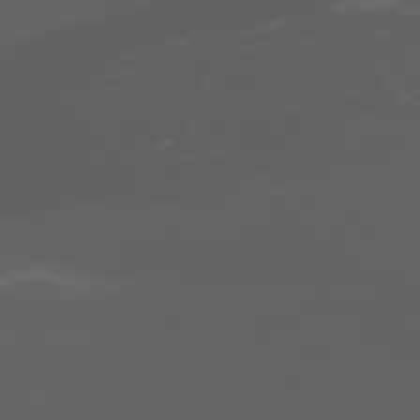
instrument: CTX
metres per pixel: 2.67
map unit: Hpe
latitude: -76.1606
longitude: -11.0081
